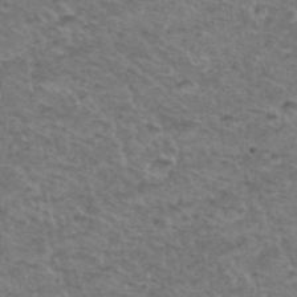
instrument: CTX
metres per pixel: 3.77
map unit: Hto
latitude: 36.8947
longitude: -47.3104
